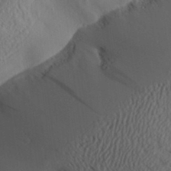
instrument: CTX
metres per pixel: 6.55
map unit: Aa
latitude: 31.4238
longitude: -141.6693
